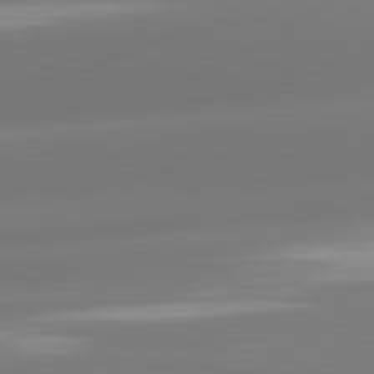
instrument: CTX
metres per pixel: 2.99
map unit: lApd
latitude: 81.5749
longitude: -162.1956
